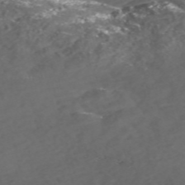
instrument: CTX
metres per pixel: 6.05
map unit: Nve
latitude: -58.6518
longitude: 57.2565
